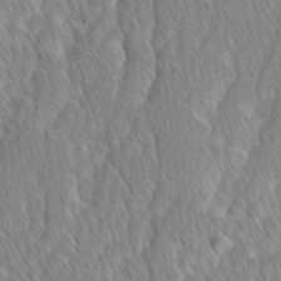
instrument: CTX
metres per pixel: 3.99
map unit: Ave
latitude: -1.2754
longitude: -114.0633
